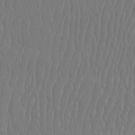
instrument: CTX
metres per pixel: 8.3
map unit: Htu
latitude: -9.2754
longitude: -75.8772
